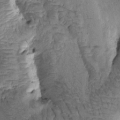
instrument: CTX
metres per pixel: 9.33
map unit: Htu
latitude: -1.3888
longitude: 171.1809
